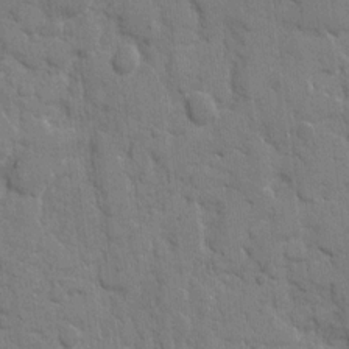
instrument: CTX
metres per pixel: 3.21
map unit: eHh
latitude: 8.7624
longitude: -66.8380
